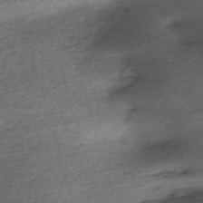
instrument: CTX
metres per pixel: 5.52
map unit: eHh
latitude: -62.2550
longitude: 53.5966
